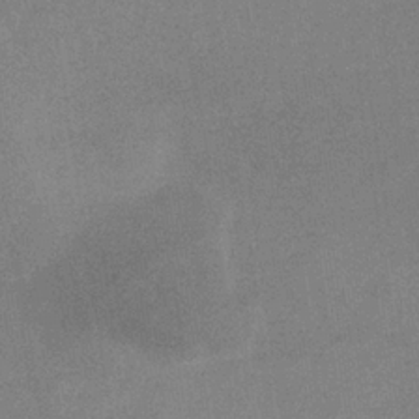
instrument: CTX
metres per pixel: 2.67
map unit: eHb
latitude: -33.0298
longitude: 67.8800
